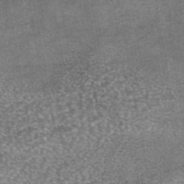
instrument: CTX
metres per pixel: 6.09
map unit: eAb
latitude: 45.0458
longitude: 104.2928
